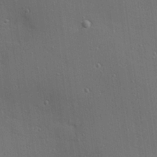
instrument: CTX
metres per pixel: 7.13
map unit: Hve
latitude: 27.5560
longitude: -90.5546
